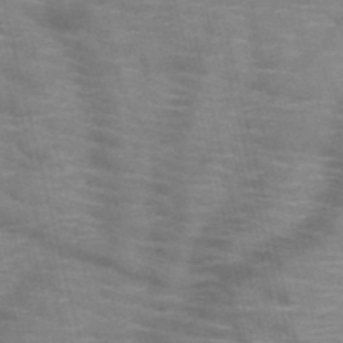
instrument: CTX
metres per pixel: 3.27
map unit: HNb
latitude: -47.4643
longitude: -47.9339
